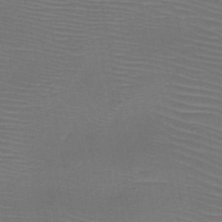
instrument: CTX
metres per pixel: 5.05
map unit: HNb
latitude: -47.6910
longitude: -42.4790
